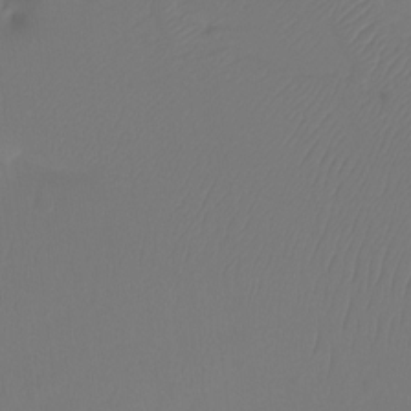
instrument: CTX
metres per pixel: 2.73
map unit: Ht
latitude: -15.1998
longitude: -49.2159
